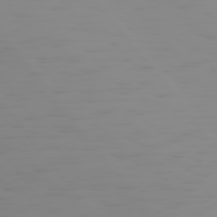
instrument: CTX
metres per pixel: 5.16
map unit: Hpe
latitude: 75.4993
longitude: -127.1781
